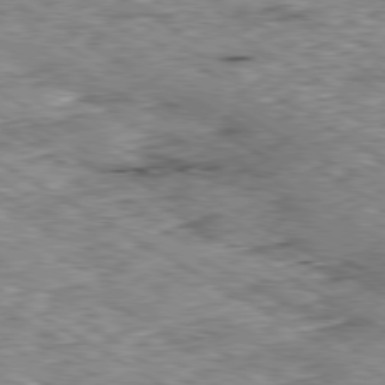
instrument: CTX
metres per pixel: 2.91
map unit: Ap
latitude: -80.2740
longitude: -48.6679
